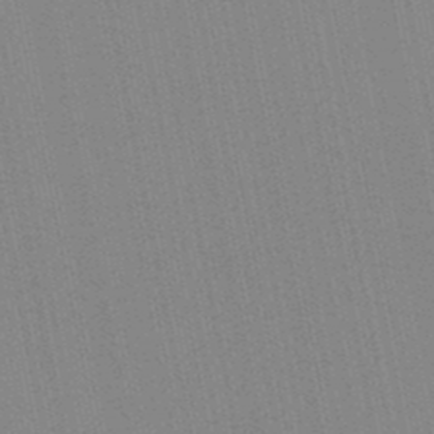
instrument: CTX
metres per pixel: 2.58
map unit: lHb
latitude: -47.1620
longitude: 78.1416
